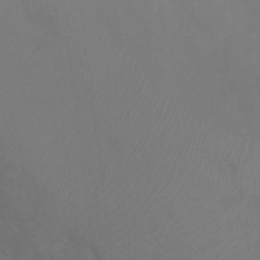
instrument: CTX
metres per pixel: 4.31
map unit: Ht
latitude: -0.8597
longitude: -32.7813
